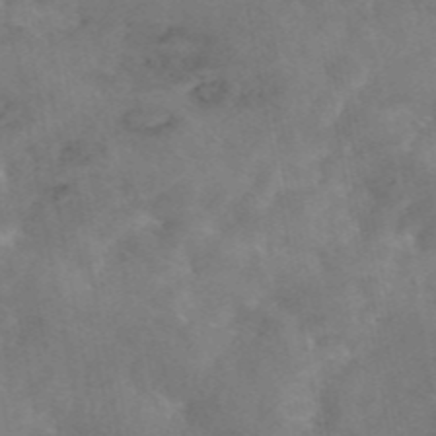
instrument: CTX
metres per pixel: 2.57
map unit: eAb
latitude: 45.7260
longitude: 125.8611
